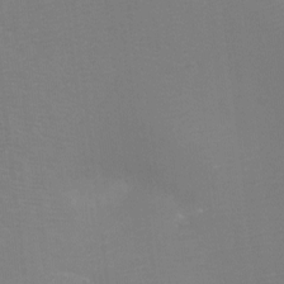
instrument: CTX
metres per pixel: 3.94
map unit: Ht
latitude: -9.2376
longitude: -24.3278
